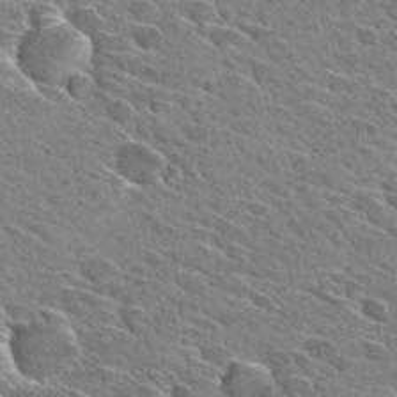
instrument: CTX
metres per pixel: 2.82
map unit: Hto
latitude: 28.9325
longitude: -42.9703
